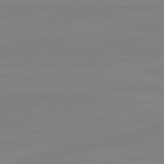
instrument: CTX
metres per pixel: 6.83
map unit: lApd
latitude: 81.2915
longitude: -177.9150
